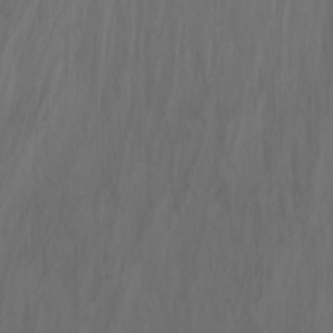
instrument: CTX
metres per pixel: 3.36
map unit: Nhu
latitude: -7.3320
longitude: -64.7624
